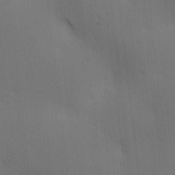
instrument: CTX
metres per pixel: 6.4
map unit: lAa
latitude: 11.4427
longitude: -108.6490
